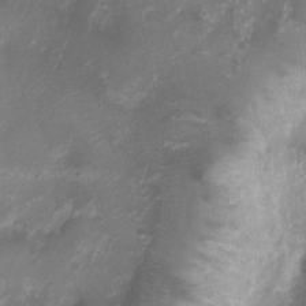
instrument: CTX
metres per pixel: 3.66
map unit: Nhu
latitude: 4.9325
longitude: -16.4034
